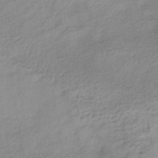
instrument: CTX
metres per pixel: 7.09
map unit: HNhu
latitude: -40.7085
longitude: 95.1998
